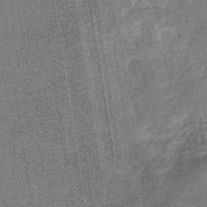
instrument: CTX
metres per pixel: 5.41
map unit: eHb
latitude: -37.4643
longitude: 80.3873
